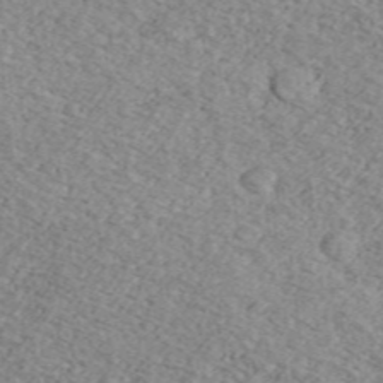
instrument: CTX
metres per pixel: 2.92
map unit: Ave
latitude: 41.0647
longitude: -110.4412
